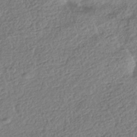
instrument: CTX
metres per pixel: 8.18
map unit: HNhu
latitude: -41.7666
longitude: 98.5196
